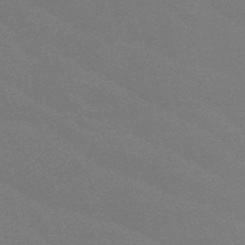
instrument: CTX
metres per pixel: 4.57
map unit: HNb
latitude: -48.4251
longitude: -49.4426
